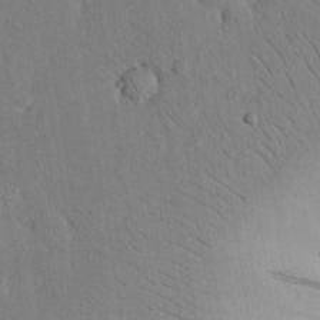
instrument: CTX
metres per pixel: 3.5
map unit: eHh
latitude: 24.2333
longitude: -71.7072
